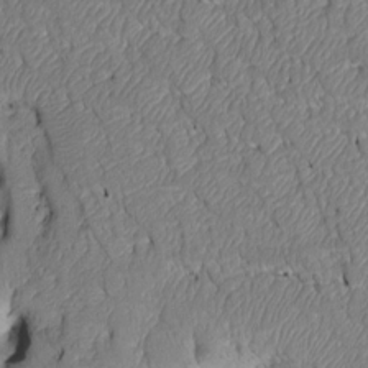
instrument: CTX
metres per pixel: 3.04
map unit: Htu
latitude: 2.9513
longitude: 149.1243
